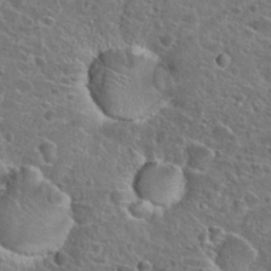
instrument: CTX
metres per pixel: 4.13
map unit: Hto
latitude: 25.2348
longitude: -46.8569
